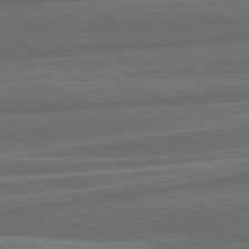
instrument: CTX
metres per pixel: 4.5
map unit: lApd
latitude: 82.1955
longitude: -171.6883
